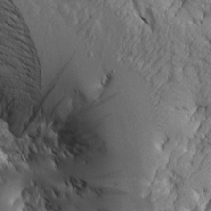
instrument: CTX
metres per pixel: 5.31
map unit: Aa
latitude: 7.8016
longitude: -129.0647
